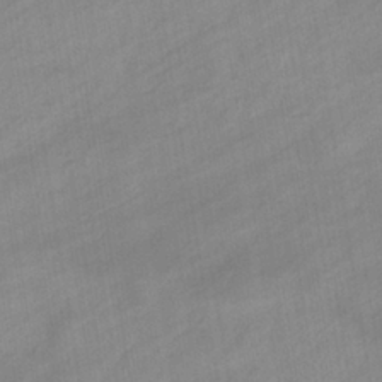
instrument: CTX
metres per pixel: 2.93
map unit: eHb
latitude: -37.4265
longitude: 79.5021
